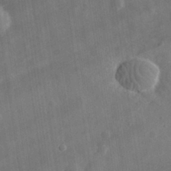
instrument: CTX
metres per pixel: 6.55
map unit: eHh
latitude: 32.1578
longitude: -78.2523
